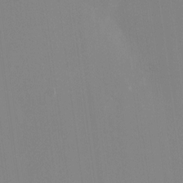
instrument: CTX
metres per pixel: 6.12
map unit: Nhu
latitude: -24.6518
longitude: -72.7813
